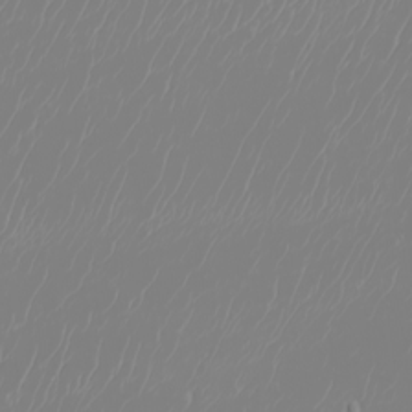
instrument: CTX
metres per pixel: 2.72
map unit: Nhu
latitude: -6.1228
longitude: -89.0459
